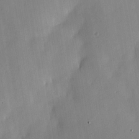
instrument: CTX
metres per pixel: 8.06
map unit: HNhu
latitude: 15.1215
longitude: 12.1417
